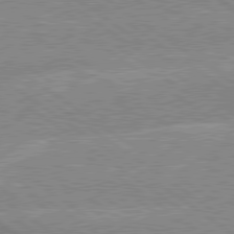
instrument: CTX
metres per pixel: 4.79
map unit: lApd
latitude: 79.3482
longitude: -157.2914
